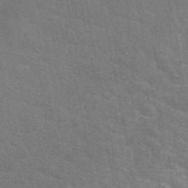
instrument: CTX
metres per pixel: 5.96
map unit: eAb
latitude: 49.4993
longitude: 115.5210
